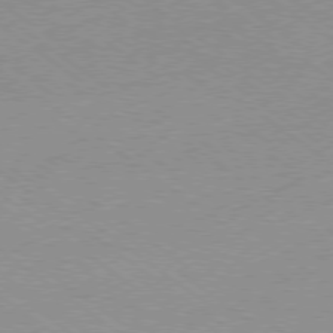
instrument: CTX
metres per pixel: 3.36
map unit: Hpe
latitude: -79.1431
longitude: 8.7085
